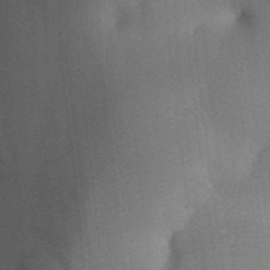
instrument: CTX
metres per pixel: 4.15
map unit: Aa
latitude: 32.6868
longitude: -142.4034
